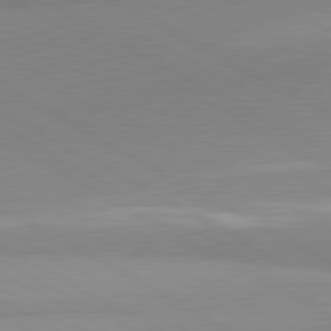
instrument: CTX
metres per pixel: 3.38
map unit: lApd
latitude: 80.8947
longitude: -179.0459
